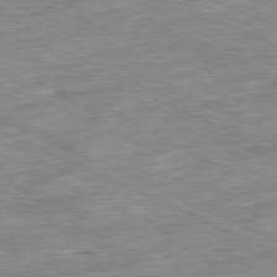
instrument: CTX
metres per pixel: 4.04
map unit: Ap
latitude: -81.1431
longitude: -87.2915
